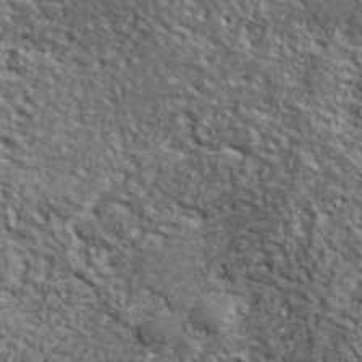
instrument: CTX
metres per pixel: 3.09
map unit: lHvf
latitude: 39.3859
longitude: -90.5168
